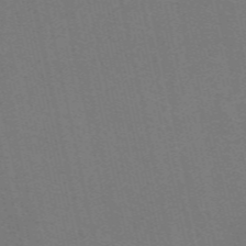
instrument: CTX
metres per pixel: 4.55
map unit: eAb
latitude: 51.1214
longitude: 112.3495
